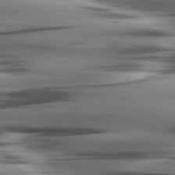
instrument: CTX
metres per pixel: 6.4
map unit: lApd
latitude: 80.5357
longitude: -122.6301
